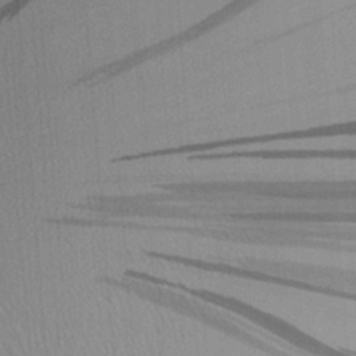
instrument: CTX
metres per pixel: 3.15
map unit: Aa
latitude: 29.0269
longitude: -136.1578
